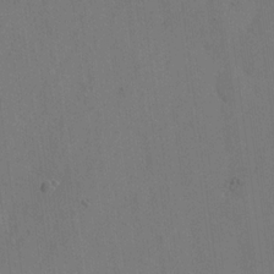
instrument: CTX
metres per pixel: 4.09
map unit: eHh
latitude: 18.5923
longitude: -67.4615
